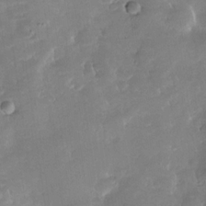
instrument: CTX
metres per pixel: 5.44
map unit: Nhe
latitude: -32.0661
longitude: -117.7639
